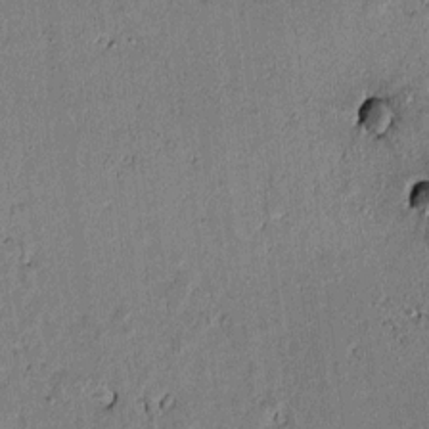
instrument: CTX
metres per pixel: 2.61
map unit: lAvf
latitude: 5.7639
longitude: 168.9352
